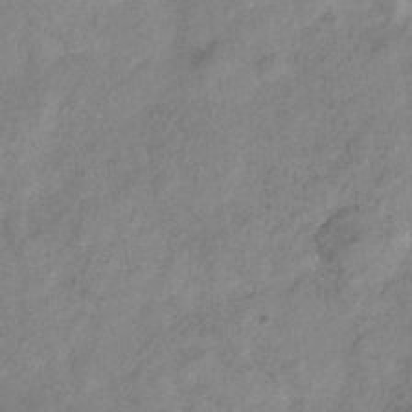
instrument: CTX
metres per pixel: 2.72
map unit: Hve
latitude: -34.2173
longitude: 89.6533
